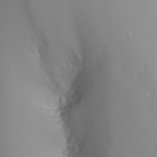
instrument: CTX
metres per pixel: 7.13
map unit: Nhu
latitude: -7.0486
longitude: -88.2523
